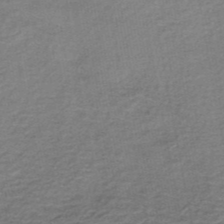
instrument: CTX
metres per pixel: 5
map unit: lHb
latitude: -35.2943
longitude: 61.1431
